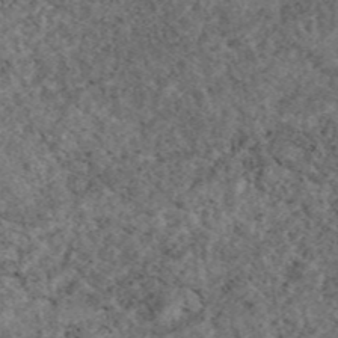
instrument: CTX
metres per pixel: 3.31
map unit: eAb
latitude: 45.8961
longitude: 113.5021
